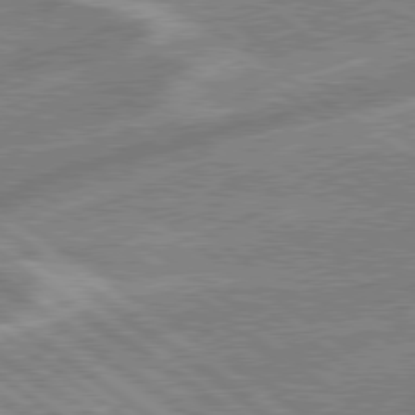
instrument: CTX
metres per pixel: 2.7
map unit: lApd
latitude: 79.1403
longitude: -169.4427
